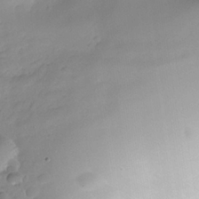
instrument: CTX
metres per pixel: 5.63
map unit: Nhe
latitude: -35.5399
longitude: -144.7624
